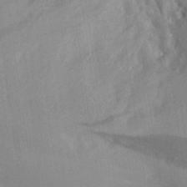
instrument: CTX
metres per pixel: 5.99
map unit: Aa
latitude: 24.8946
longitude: -147.9528
